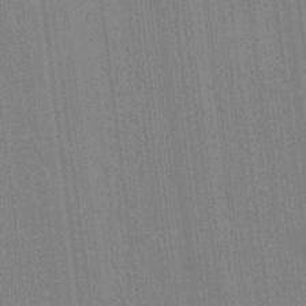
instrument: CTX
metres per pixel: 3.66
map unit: lAvf
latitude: 7.5749
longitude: 165.7856
